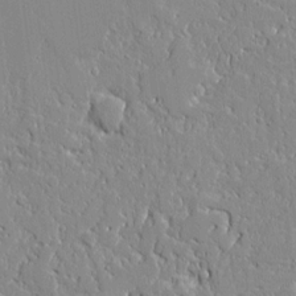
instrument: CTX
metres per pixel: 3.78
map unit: Aa
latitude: 10.6869
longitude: -129.4048
